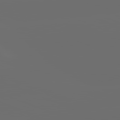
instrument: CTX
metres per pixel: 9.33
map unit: lApd
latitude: 82.0822
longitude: -165.1403
